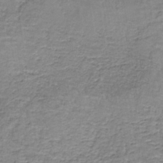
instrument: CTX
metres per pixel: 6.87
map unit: eAb
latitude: -37.3887
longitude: 53.0108
